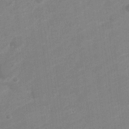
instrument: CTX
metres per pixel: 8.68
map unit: Nve
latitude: -18.8597
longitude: 108.2550
